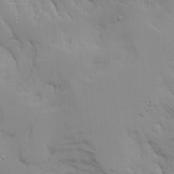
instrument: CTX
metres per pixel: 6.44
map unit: Aa
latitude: 23.4237
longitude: -131.8395
